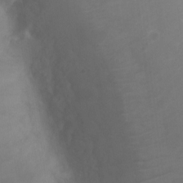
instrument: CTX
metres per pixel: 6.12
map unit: Ht
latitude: -0.2551
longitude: -35.7638
